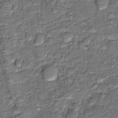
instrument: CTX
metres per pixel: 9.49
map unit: Hto
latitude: 14.5357
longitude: -34.9702
